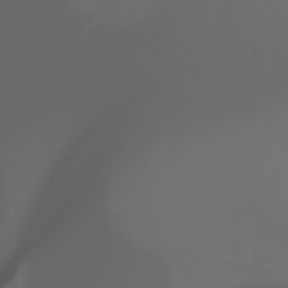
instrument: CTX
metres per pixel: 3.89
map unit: Ht
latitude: -0.4818
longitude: -46.2145
